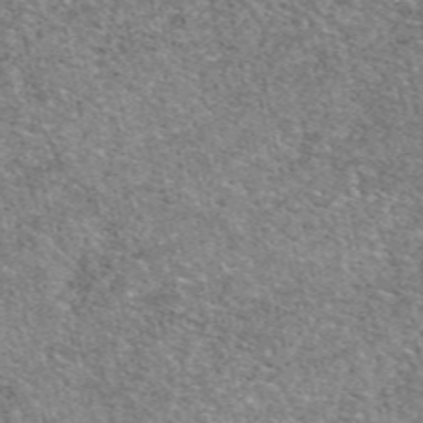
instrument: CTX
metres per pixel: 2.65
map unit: eAb
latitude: 48.7246
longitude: 114.6140
